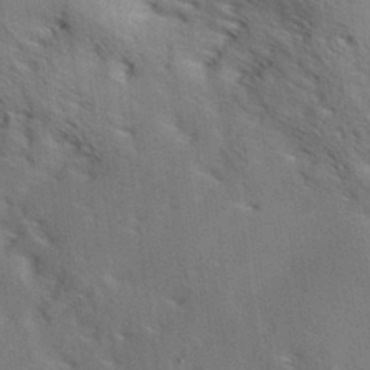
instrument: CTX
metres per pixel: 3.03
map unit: Hve
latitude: 31.9528
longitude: 148.7464
